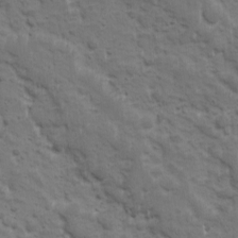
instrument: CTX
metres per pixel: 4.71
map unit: Ave
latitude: 10.7435
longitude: -104.0255
